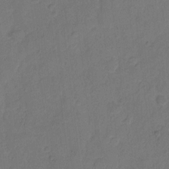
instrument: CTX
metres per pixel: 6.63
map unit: Hto
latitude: 5.6316
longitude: -61.3670
